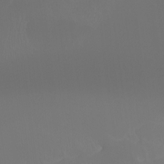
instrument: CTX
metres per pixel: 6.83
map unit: Htu
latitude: -13.1620
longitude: -70.8002
